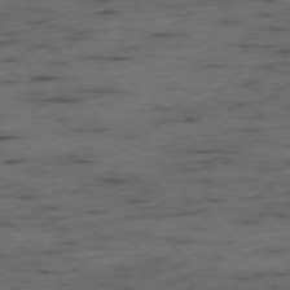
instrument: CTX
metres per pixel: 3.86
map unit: Ap
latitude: -76.1606
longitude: -90.2145
